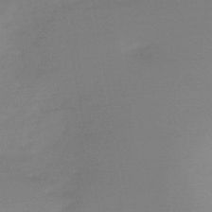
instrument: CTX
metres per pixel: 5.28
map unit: HNb
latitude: -50.6140
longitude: -38.9325
